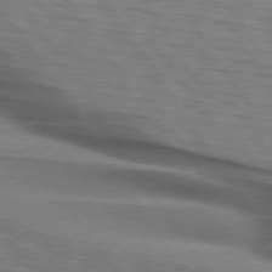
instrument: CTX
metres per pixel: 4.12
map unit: lApd
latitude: 74.3656
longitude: -77.4993
